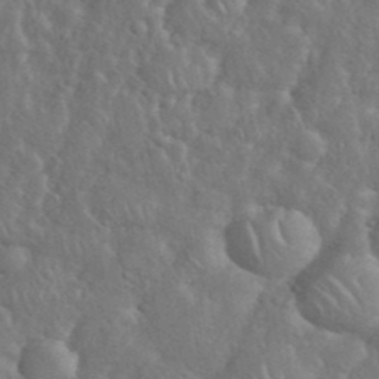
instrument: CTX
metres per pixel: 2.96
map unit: eHh
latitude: 38.2900
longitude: -57.8016
